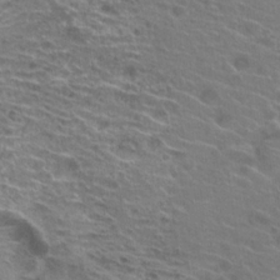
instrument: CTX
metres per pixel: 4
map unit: Hto
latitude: 23.0836
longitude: -39.8394
